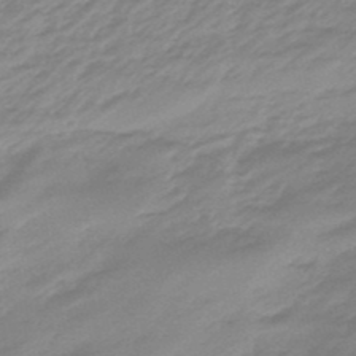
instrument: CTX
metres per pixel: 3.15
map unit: eHb
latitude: -48.0472
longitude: 85.0297
